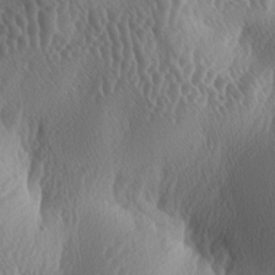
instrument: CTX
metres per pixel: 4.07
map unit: lAa
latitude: -5.9745
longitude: -128.7624
